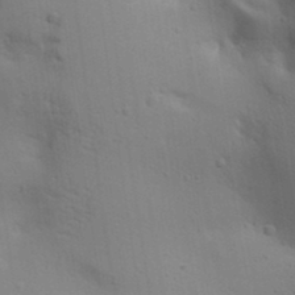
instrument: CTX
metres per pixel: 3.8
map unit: lAa
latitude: 18.5545
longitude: -138.7246
